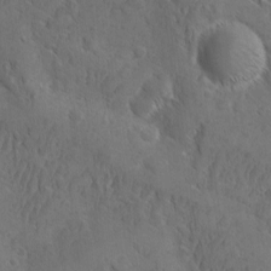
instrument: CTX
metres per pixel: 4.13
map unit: Ave
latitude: -10.2173
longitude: -119.4426
